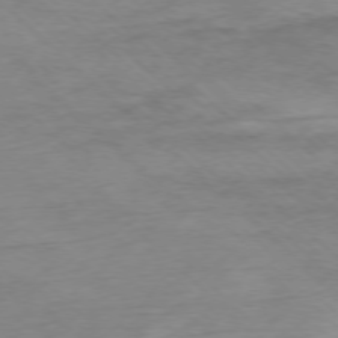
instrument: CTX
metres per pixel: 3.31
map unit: Ap
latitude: -77.0109
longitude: -77.8583
